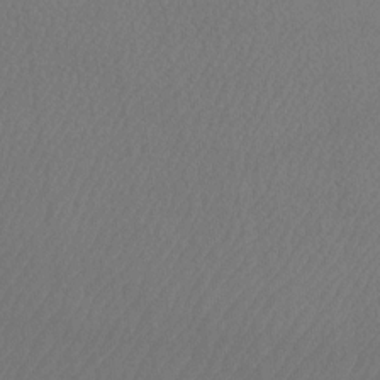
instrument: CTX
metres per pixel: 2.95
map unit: Htu
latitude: -7.6155
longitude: -34.0633
